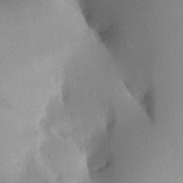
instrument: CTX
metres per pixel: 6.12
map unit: Aa
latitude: 21.3104
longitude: -147.2159
